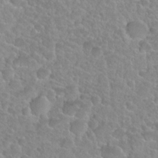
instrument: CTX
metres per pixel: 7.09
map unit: Nhu
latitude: 27.7450
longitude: -52.6869
